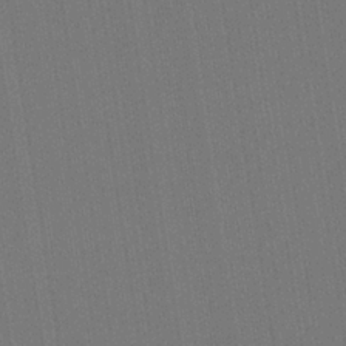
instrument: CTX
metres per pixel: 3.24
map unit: HNb
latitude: -35.6533
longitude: 54.9164
